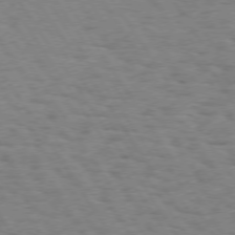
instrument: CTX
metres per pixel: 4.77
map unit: Hpe
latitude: 73.4238
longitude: -140.5734
